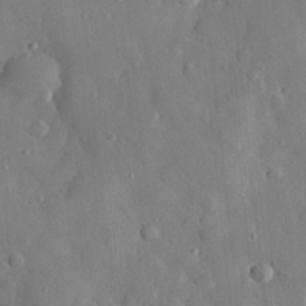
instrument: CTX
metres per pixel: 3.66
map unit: eHh
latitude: 29.1025
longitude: -77.7827
